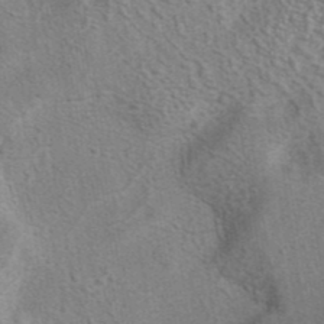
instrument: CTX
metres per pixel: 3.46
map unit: eAb
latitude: 41.4426
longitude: 104.4629
